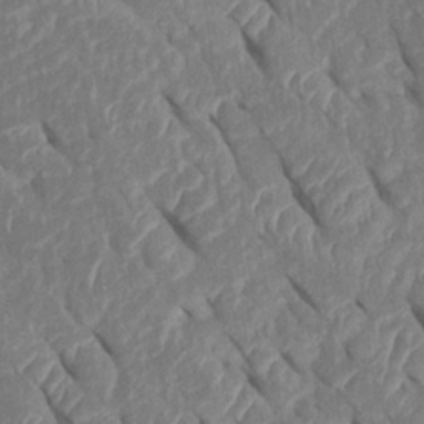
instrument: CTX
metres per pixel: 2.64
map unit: Htu
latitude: 1.6127
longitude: 147.3509
